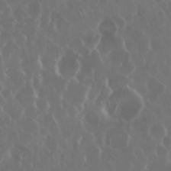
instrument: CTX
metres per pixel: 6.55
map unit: Nhu
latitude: 29.5938
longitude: -60.1389
